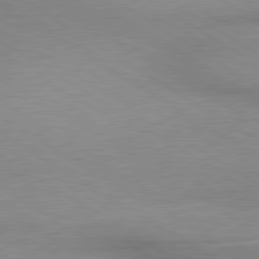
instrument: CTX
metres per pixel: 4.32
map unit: lApd
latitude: 80.1578
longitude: 167.2565
